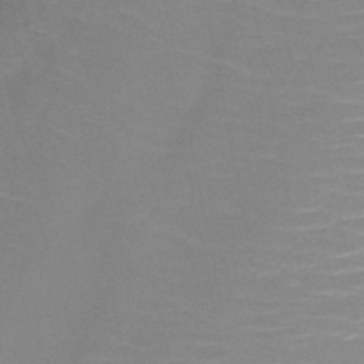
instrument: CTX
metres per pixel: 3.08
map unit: HNb
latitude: -47.1809
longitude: -46.2712
